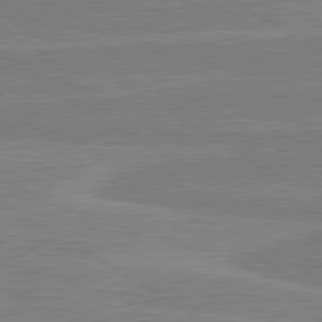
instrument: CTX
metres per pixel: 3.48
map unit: lApd
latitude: 80.4790
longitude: 169.8800
